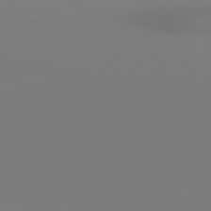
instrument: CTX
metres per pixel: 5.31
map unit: Hpe
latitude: 78.2712
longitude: -129.0080
